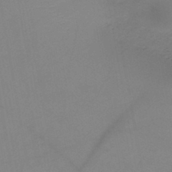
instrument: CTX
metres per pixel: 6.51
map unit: HNb
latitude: -46.2361
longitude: -42.7813
